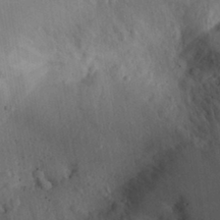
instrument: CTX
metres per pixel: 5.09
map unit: Aa
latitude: 30.7625
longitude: -144.1578
